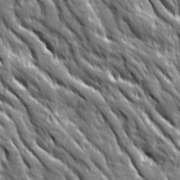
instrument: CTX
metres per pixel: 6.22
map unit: Ave
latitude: 19.8016
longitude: -134.8380
